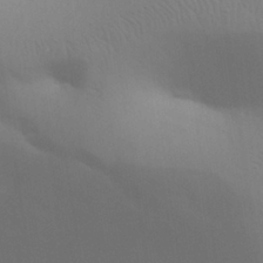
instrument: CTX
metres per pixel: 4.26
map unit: eHh
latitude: 30.7436
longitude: -70.0822
